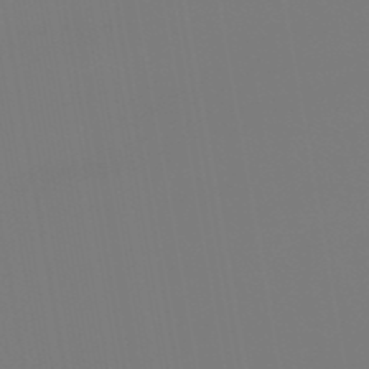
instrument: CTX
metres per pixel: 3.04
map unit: eHb
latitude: -50.8219
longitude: 74.6330
